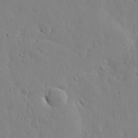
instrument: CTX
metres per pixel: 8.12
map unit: lHvf
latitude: 17.3860
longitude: -114.3089
